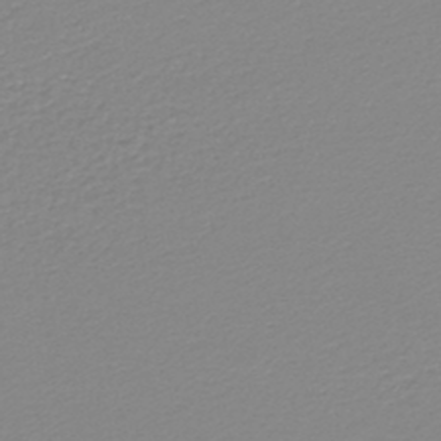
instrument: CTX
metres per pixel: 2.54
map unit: lHb
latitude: -44.1795
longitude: 67.7855
